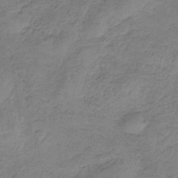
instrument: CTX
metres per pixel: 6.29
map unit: HNb
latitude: -34.4440
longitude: 56.9541
